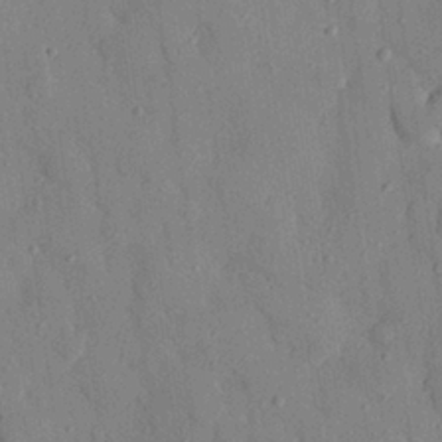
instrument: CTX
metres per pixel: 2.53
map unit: eHh
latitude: 27.2915
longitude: -76.7435
